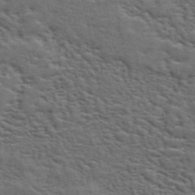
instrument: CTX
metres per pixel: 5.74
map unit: ANa
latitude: 49.3482
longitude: -79.7450
